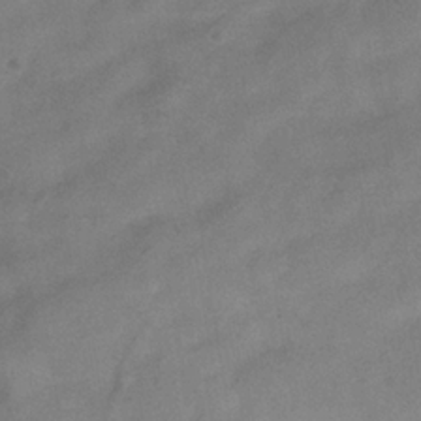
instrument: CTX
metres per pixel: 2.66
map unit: Hve
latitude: -35.4454
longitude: 88.2550
